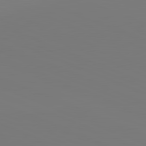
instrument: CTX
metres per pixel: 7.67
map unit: lApd
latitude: 82.1766
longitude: 147.3887
